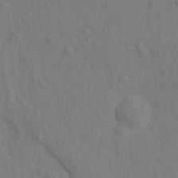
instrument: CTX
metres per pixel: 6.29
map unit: Nhu
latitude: 11.4049
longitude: -28.0444
